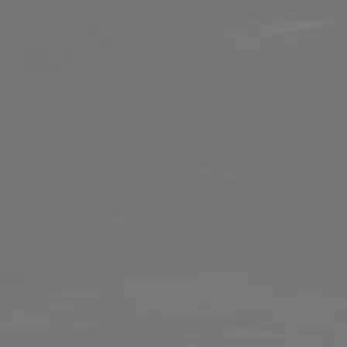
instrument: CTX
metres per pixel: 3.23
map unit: lApd
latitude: 81.7072
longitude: -154.1767
